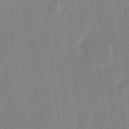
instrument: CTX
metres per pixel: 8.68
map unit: eHh
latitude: 12.6113
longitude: -68.7624
